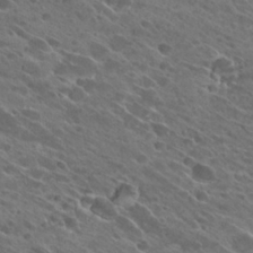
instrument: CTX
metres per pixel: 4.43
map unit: Hto
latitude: 27.2159
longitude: -42.0822
